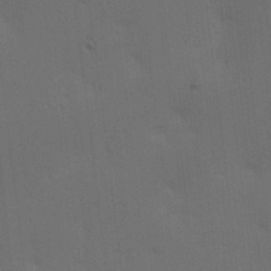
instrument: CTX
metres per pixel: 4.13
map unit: lAa
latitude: 11.8206
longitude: -108.7057
